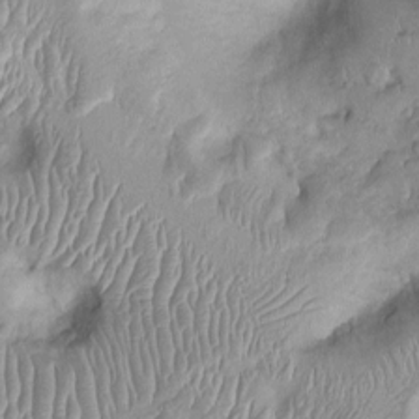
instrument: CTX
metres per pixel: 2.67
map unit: Ht
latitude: -0.2551
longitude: -13.6127
